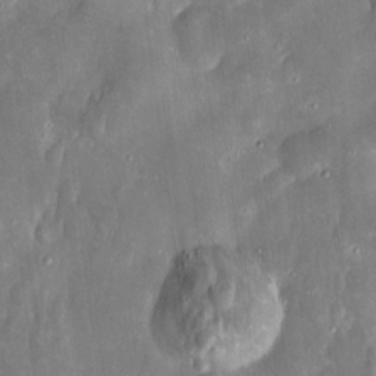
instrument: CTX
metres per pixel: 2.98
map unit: Htu
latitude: 2.0633
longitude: 142.4251
